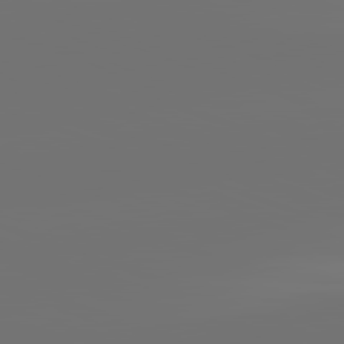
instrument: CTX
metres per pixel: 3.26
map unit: lApd
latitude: 82.0633
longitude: -160.7057
